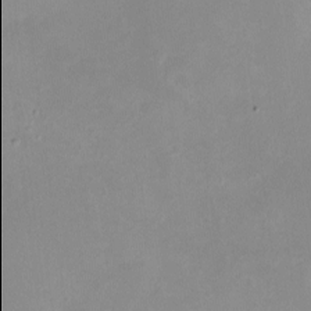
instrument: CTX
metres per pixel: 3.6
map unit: eHh
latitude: -4.7463
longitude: -77.9906
